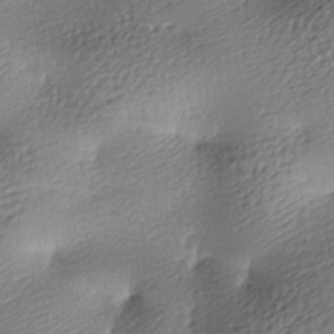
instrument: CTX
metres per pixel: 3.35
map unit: lAa
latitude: -9.0486
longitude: -127.1403
